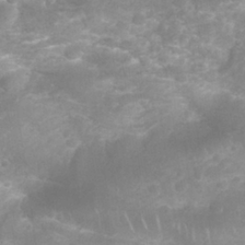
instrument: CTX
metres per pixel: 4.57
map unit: Nhu
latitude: 26.5735
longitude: -63.1592
